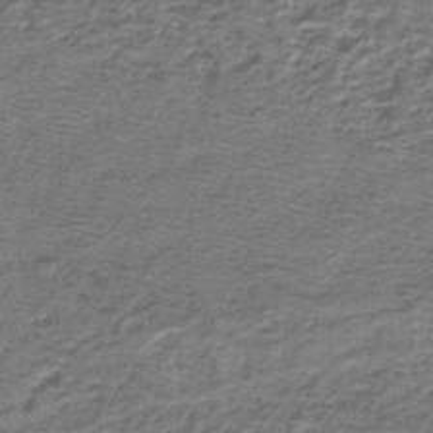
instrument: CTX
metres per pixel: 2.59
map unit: lHb
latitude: -45.0864
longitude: 57.2565
